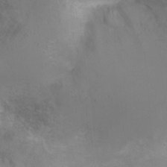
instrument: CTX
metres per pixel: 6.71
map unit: Ht
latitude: -9.7100
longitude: -28.1578
